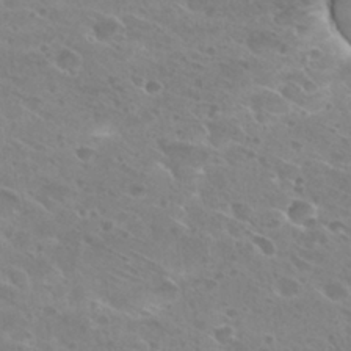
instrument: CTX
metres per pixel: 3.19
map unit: Hto
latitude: 27.4804
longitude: -39.7450
